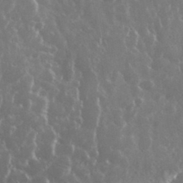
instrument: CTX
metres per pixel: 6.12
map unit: eHh
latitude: 35.1214
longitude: -58.2712
